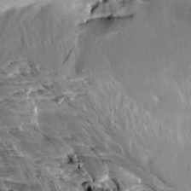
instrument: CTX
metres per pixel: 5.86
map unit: Aa
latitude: 10.9514
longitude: -142.5546
